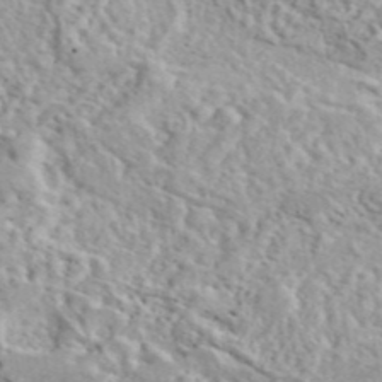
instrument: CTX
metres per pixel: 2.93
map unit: eAb
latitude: 44.2711
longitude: 114.9164
